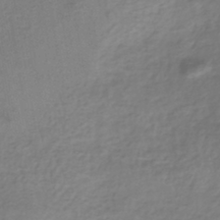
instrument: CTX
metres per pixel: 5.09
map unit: HNhu
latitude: -43.1053
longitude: 102.2173
